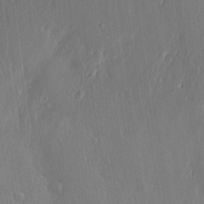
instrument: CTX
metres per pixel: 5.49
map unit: Nve
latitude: -7.2565
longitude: 173.7477
